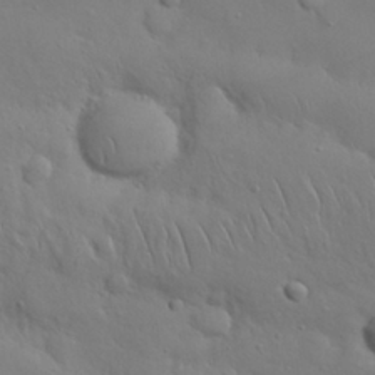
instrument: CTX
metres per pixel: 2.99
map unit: Nhu
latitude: 27.5749
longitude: -68.5924
